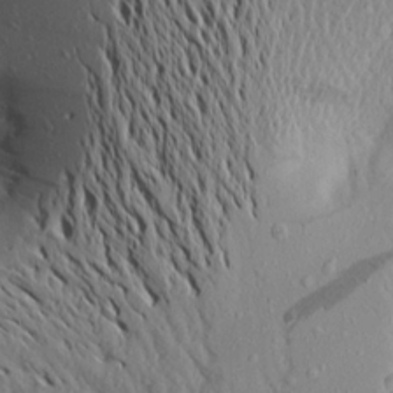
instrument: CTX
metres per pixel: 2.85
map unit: Aa
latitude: 19.4237
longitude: -148.2145
